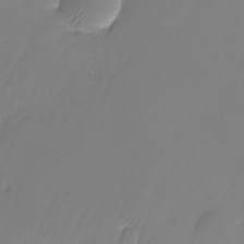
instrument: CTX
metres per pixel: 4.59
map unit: Nhu
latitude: -25.1242
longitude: -71.3859
